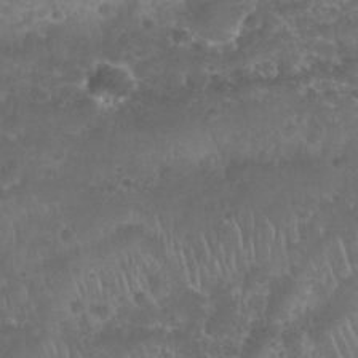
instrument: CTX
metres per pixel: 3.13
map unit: Nhu
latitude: 27.9717
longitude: -54.6301
